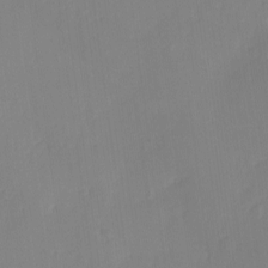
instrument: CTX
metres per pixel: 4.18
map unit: Ave
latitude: 0.6301
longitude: -113.4237
